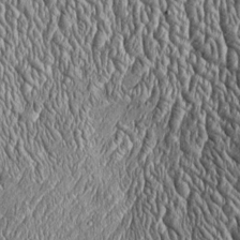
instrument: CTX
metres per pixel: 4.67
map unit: Htu
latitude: -4.1794
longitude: 158.2739
